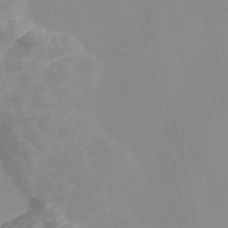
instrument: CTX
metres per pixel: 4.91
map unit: Nve
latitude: -56.5574
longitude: 52.0094
